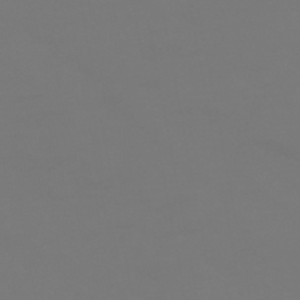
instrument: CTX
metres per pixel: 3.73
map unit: HNhu
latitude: -46.7085
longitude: 90.7275
